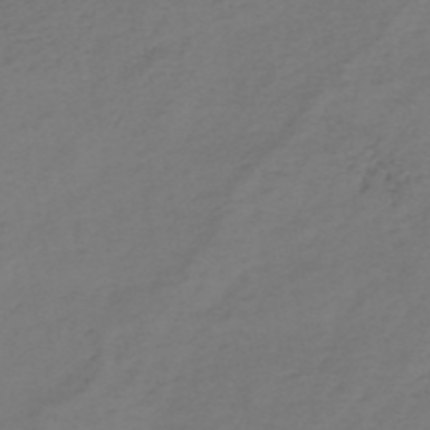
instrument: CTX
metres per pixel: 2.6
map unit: HNb
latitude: -52.4251
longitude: -52.5168
